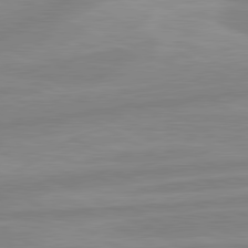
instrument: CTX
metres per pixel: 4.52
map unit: lApd
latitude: 80.5168
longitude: -168.4979
